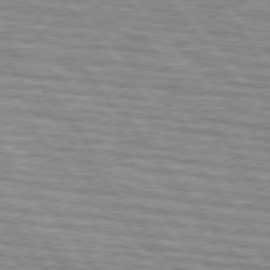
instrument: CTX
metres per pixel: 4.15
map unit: lApd
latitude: 75.6127
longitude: -81.8016
